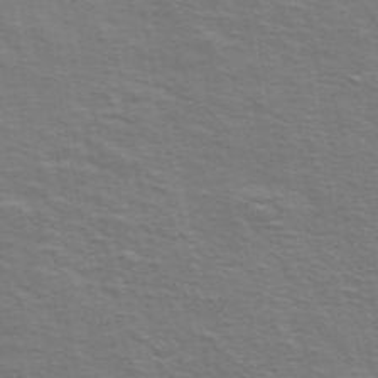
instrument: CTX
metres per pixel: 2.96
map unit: ANa
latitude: 49.2537
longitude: -74.8758
